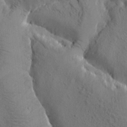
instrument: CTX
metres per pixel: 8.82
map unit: Htu
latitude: -0.5385
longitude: 175.1998
